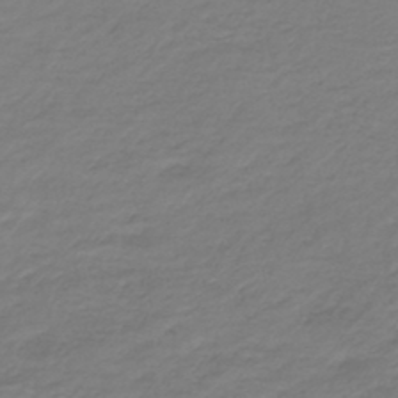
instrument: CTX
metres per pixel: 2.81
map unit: HNb
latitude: -43.0486
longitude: 52.5195
